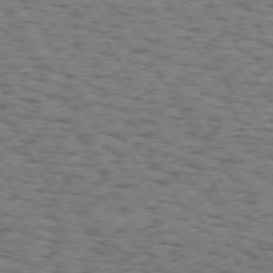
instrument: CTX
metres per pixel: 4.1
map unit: Hpe
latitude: 73.1404
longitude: -142.8569
